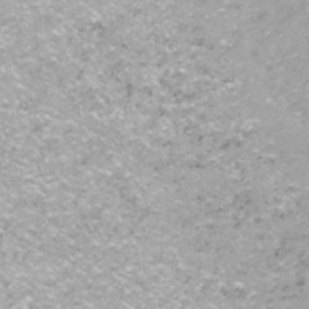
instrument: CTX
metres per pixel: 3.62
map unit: ANa
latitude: -41.4265
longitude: 104.3495
